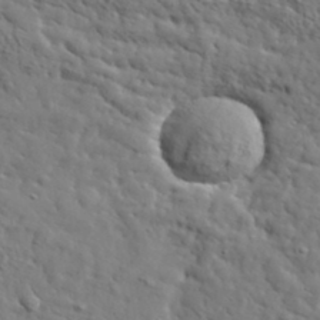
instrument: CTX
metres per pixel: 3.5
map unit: lHvf
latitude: 35.7449
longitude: -86.1955
